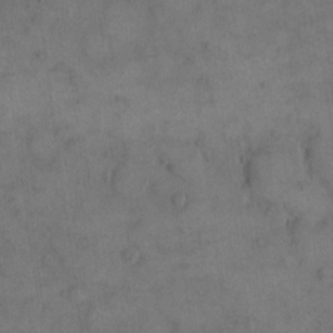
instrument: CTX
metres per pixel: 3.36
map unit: eHh
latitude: 15.9717
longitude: -66.7435
